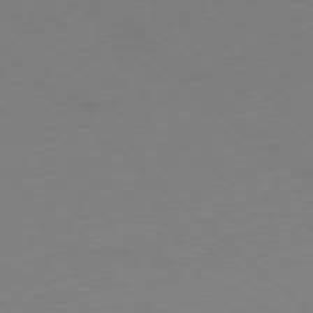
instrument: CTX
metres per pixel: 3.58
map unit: Ap
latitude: -78.3117
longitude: -57.7260
